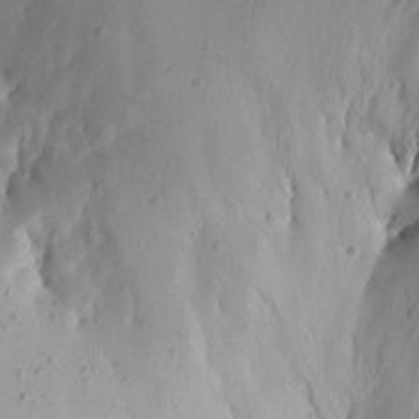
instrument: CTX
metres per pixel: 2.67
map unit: Aa
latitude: 13.1403
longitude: -141.0458
